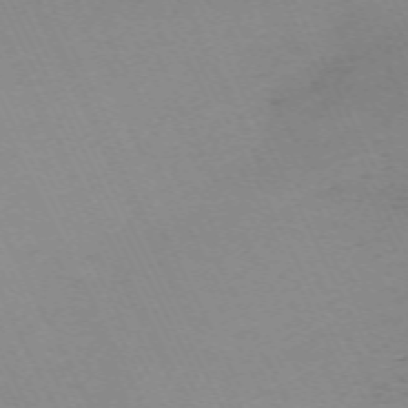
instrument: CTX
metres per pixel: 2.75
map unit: Nhu
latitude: -67.0297
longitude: 39.0676
